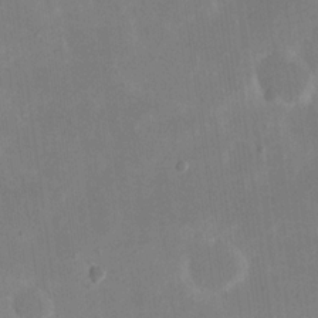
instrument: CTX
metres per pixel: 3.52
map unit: eHh
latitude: 19.2537
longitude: -70.6868
